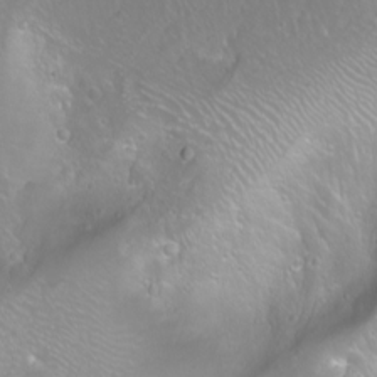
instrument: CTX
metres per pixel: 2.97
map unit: Nhu
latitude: -8.6140
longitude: -71.1403
